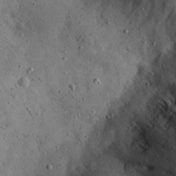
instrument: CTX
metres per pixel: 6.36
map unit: eHh
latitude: 23.1592
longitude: -67.3859
